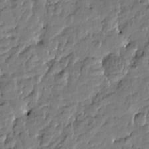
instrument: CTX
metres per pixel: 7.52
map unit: Htu
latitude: -4.7841
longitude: 177.5210
